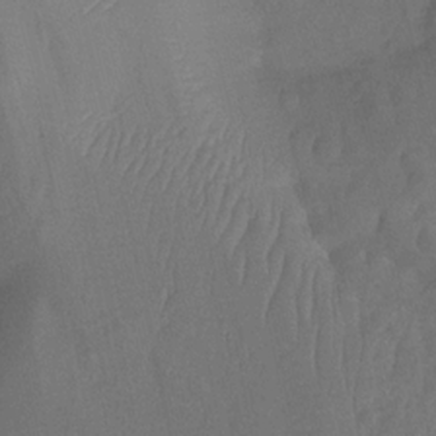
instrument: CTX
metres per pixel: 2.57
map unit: Nhu
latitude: -14.5385
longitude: -53.9717
